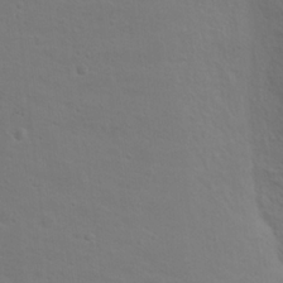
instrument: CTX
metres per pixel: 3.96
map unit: Nhu
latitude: 18.1577
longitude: -33.7261
